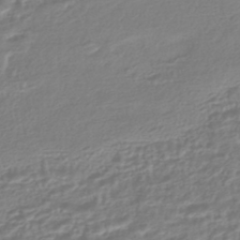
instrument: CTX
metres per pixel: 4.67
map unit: HNhu
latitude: -44.5196
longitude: 99.8044
